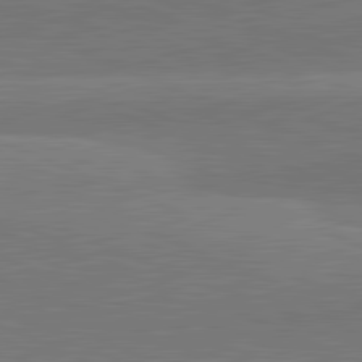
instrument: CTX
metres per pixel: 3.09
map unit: lApd
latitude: 82.2900
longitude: 138.8408
